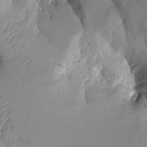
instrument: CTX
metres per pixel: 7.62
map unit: Aa
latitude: 9.5938
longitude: -127.1214
